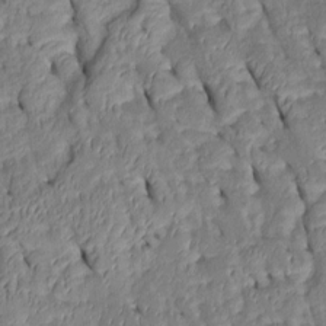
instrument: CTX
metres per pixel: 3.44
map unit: Htu
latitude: 1.0836
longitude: 148.9164
